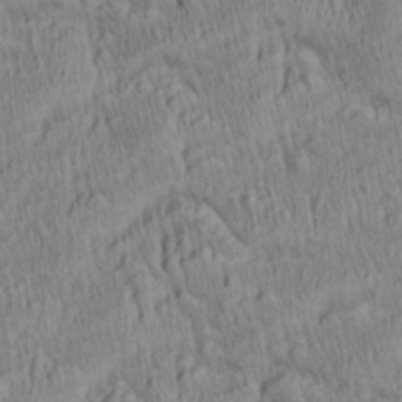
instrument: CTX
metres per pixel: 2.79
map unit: Aa
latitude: 28.1200
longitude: -137.2726
